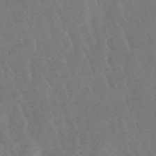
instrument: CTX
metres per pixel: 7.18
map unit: lHb
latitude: -48.5574
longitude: 72.5574
